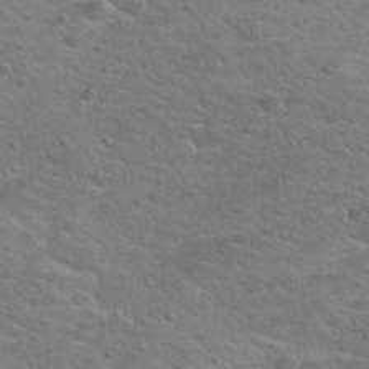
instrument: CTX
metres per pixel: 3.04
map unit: Hto
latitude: 25.1592
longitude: -49.9339
